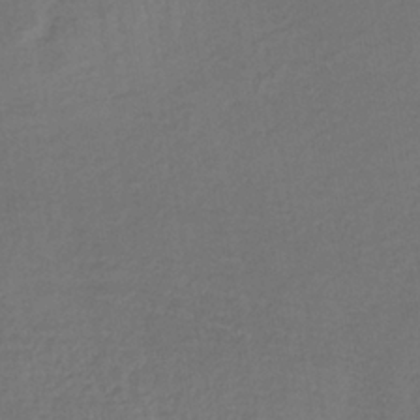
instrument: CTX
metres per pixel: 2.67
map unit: lHb
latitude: -35.8989
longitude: 64.7463
